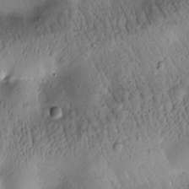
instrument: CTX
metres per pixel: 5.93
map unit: Htu
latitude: -1.8423
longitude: 171.1053
